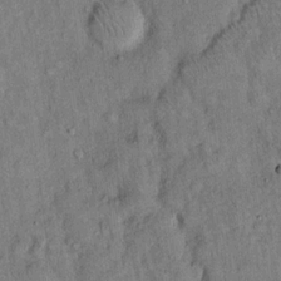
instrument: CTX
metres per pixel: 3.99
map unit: Hto
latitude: 14.1767
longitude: -59.0647
